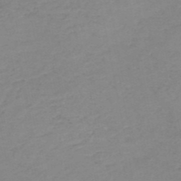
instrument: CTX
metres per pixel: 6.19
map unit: HNb
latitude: -51.3510
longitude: -51.9339
